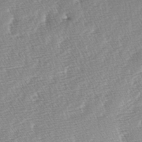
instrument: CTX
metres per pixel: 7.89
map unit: lAa
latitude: -3.6721
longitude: -130.0255
